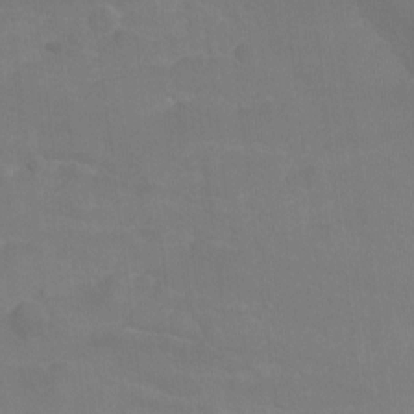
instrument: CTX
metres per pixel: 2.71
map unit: Hto
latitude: -7.9178
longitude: -41.2348
